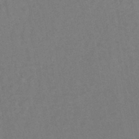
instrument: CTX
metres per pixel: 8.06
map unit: lHb
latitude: -40.8786
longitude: 69.0486
